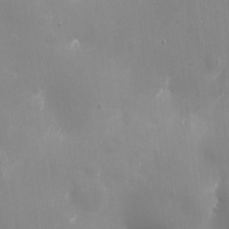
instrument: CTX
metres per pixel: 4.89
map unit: eHh
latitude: 4.1389
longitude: -69.0459
